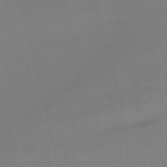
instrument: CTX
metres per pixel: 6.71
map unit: lHb
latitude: -49.0865
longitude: 76.3306
